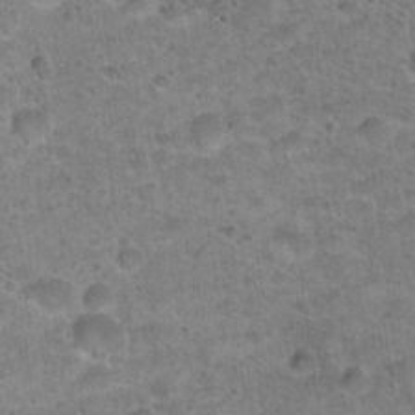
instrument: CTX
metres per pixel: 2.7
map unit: Hto
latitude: 21.8395
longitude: -49.4426
